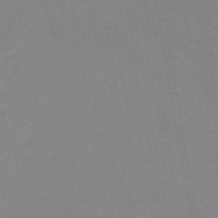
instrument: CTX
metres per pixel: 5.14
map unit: eHb
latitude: -44.5574
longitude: 86.4062
